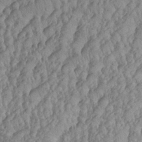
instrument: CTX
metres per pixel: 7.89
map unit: Aa
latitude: 29.7638
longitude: -137.8961
